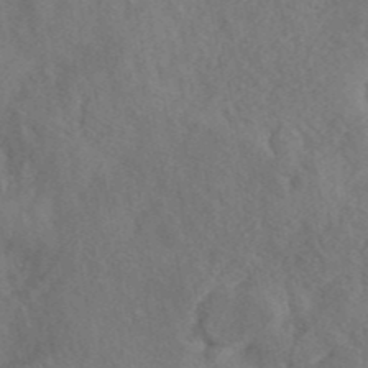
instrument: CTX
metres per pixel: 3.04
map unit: ANa
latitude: 42.7435
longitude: 53.4832
